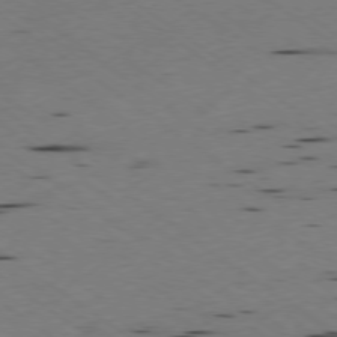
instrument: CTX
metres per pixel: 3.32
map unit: Ap
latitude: -77.7856
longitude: -71.6883
